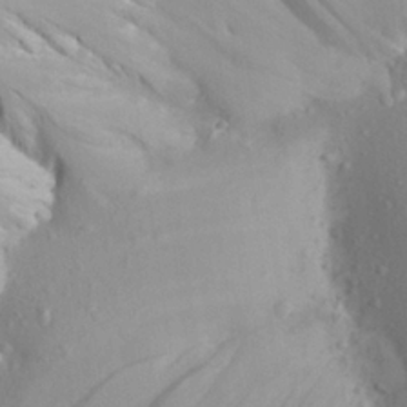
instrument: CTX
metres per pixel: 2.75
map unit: Aa
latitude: 23.4237
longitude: -145.9339
